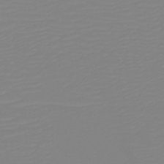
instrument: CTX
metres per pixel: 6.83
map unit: HNb
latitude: -48.9920
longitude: -51.2348
